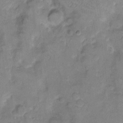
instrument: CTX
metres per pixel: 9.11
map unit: eHh
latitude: 11.1214
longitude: -64.3845
